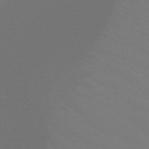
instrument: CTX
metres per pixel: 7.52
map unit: HNb
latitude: -48.6141
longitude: -49.7072
